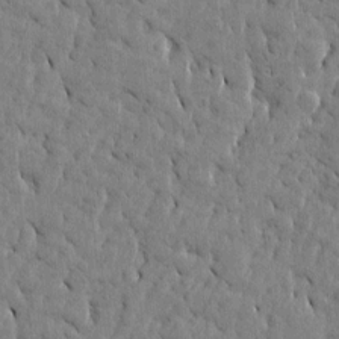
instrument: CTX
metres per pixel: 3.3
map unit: Htu
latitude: -4.2928
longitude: 176.8786
